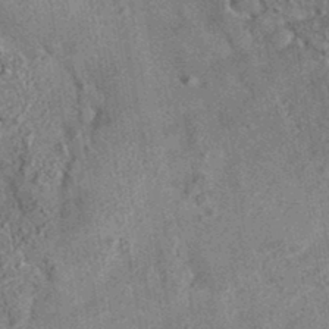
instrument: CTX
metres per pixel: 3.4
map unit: eAb
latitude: 35.2726
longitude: 113.3699
